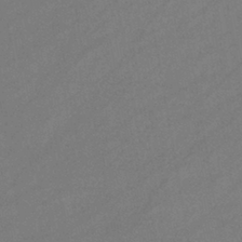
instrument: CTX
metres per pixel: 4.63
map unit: eHb
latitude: -39.6722
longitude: 82.1984
